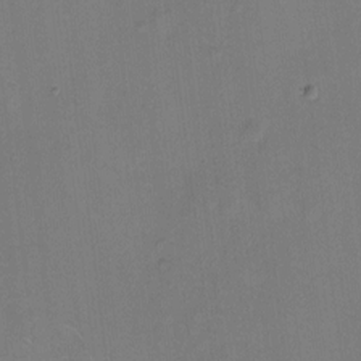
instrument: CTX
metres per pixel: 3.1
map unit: Hto
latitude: 7.1592
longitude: -62.4979
